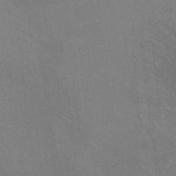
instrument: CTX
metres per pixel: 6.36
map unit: HNhu
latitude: -0.5385
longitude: -2.0633
